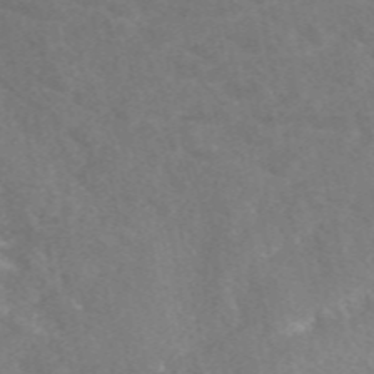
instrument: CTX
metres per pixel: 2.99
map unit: eAb
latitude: 49.4048
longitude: 118.3306
